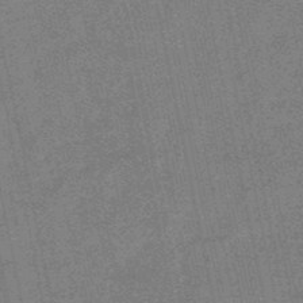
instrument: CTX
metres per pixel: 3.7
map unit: lHb
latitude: -48.8786
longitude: 79.3887
